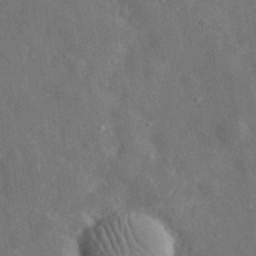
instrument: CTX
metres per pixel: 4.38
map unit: eHh
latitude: 31.7828
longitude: -77.5749
